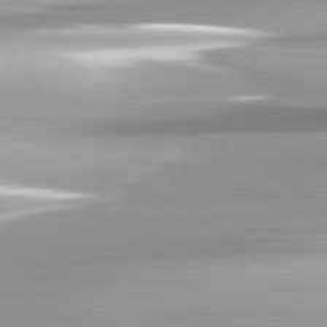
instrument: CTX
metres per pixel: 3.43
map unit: lApd
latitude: 82.6112
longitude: -139.6694
